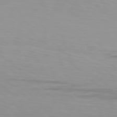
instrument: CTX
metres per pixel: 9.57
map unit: Hpe
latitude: 77.9717
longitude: -135.8016
